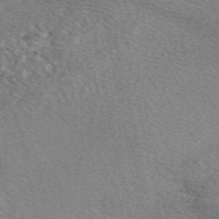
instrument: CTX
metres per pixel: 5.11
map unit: eAb
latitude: 48.8947
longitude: 113.8045
